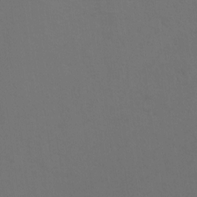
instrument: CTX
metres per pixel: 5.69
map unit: Ht
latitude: 11.3293
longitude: -32.7435
